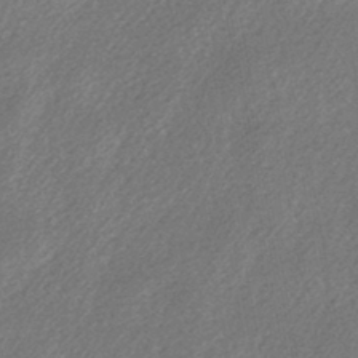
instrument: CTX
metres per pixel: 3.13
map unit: lHb
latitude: -43.7666
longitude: 78.8408
